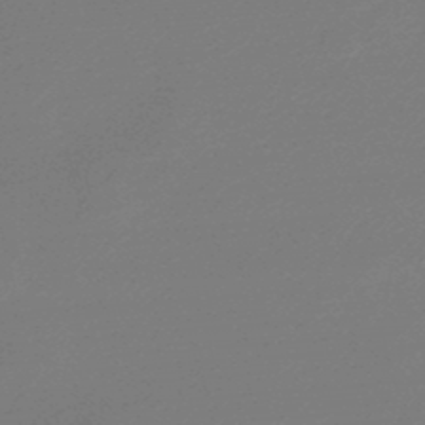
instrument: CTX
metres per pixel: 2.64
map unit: lHb
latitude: -47.2187
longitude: 67.8044
